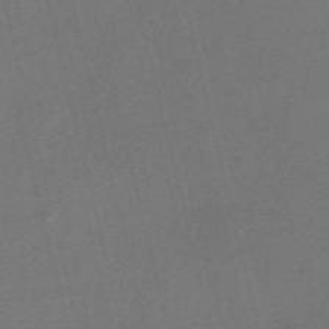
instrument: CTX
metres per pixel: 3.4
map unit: Nve
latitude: -56.7652
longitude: 61.9178
